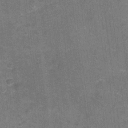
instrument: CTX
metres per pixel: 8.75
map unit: Nhu
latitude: -16.8219
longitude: -56.0444
